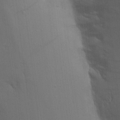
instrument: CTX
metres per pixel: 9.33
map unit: Aa
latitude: 15.8395
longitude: -147.3482
